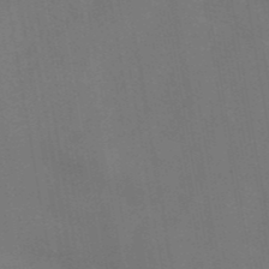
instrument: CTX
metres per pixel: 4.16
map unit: ANa
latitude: 42.8569
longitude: 17.0487
